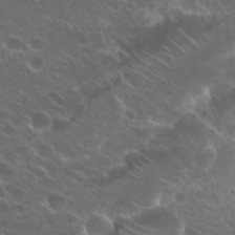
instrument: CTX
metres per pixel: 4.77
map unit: Hto
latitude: 25.3292
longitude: -39.8016
